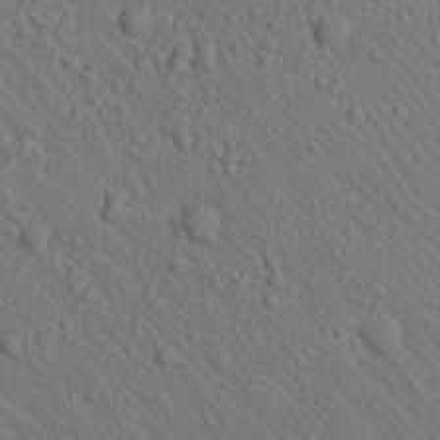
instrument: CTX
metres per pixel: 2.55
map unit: Aa
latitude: 23.3293
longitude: -137.0459
